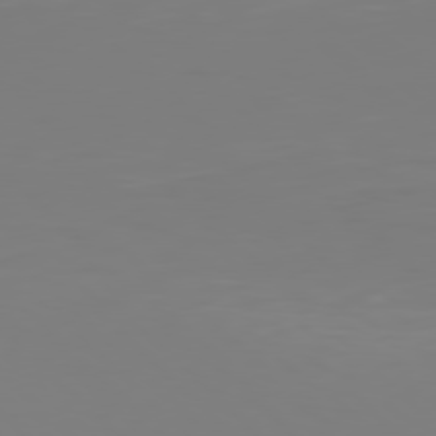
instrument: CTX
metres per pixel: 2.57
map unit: Hpe
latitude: 77.4993
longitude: -136.8947
